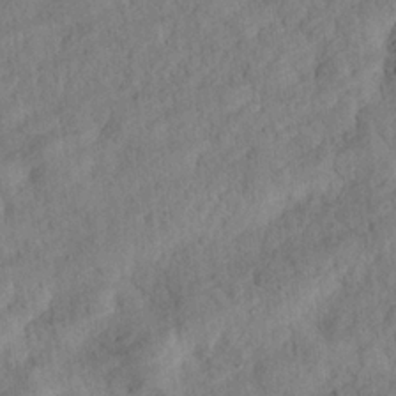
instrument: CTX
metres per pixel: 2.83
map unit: eHh
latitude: 24.3656
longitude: -79.6694
